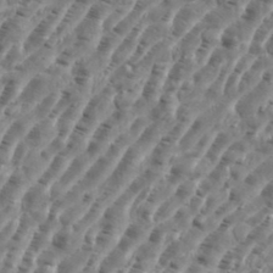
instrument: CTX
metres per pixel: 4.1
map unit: eHh
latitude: 35.9150
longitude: -135.5371
